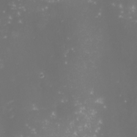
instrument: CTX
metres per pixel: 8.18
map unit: Nhu
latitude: -0.5952
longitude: -81.2726
